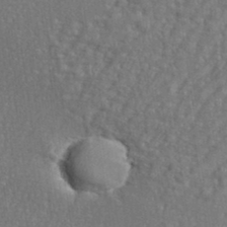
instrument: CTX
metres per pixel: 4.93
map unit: eHh
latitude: 35.7638
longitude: -133.5749
